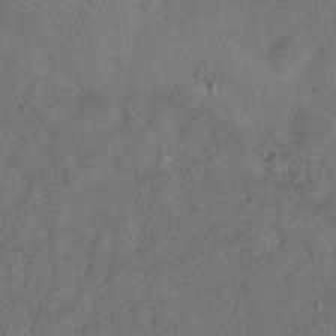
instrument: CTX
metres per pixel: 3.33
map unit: Ht
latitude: 15.4238
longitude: -37.5938
